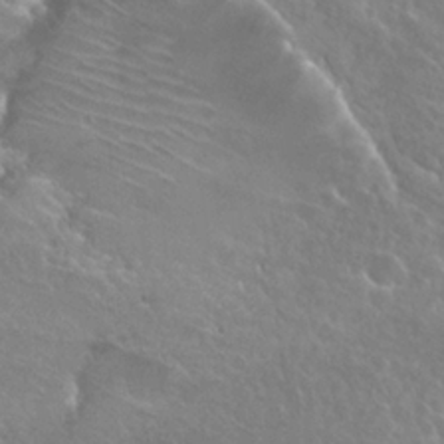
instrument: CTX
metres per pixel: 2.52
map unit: Hto
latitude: 25.5560
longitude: -38.3656
